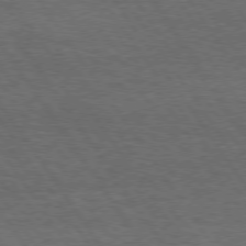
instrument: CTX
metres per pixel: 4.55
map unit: Hpe
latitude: 74.7057
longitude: -142.1578
